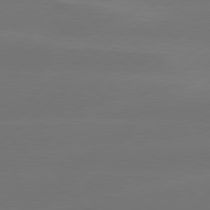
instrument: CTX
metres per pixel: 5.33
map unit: Hpe
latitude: 78.3468
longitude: -131.3482
